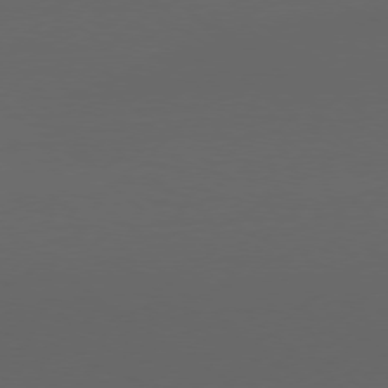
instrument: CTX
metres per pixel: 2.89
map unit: Ap
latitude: -78.8219
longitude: -76.7624
